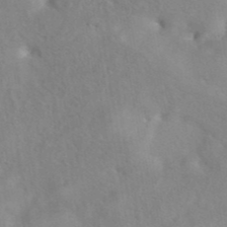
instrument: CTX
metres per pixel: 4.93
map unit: eAb
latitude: 41.2725
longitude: 106.5007
